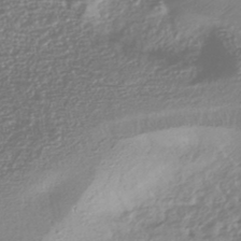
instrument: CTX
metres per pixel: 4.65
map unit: HNhu
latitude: -44.8975
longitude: 96.6708
